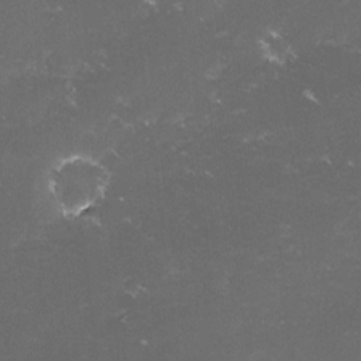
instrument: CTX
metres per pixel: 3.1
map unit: lHvf
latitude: -15.2754
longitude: -101.9906
